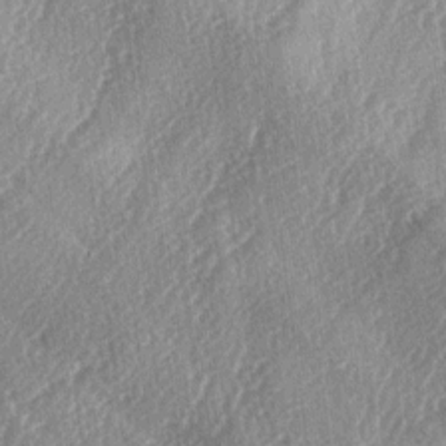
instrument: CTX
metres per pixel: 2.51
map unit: lAa
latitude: -4.4440
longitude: -126.5168
